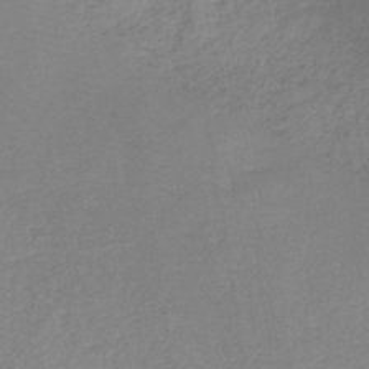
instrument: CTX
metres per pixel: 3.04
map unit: HNb
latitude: -43.9178
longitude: -39.2537
